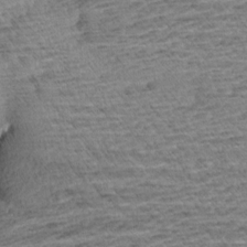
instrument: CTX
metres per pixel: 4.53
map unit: Aa
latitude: 6.5924
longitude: -136.6302
